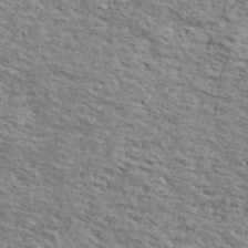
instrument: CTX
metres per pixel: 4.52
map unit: Ave
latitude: 41.3292
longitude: -110.1389
